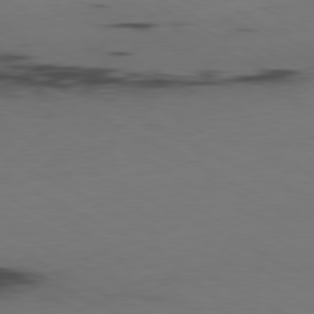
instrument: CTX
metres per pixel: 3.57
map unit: Ap
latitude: -80.8219
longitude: -94.8758
